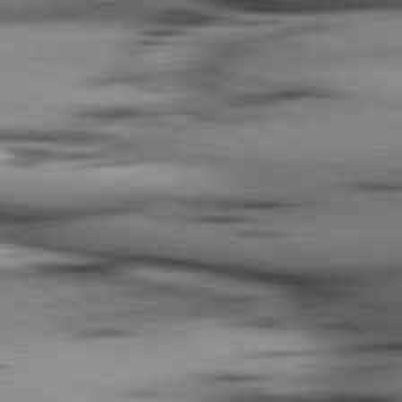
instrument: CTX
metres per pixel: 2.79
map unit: lApd
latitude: 80.0444
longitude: 162.8786
